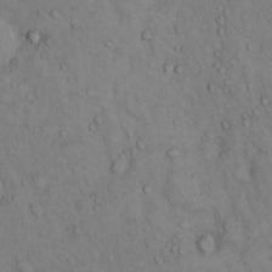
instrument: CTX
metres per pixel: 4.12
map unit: Hto
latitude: 13.1781
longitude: -59.2915
